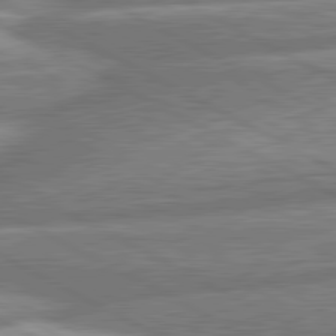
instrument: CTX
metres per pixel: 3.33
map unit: lApd
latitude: 80.8569
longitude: -166.5545
